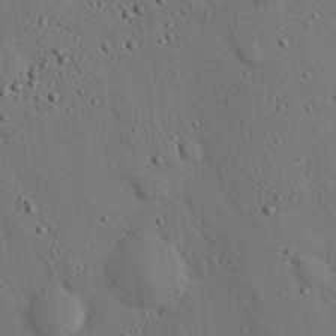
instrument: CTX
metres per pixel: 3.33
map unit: eHh
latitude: 25.5182
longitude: -77.5938
